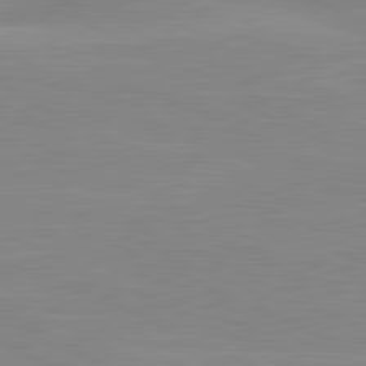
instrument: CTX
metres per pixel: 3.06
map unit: lApd
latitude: 81.4615
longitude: -172.9702
